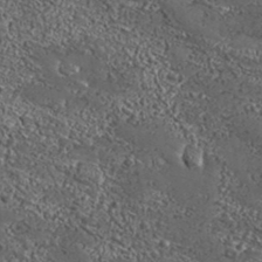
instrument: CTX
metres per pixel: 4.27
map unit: Aa
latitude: 33.0647
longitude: -134.7057
